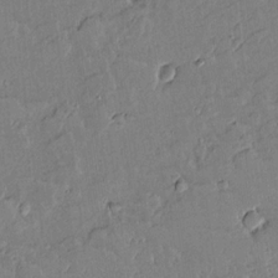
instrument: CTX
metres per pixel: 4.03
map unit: lAvf
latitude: 15.0459
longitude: -127.4238
